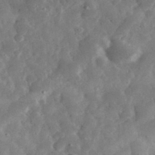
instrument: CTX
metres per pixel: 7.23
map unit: eHh
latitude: 34.3656
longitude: -69.1403
